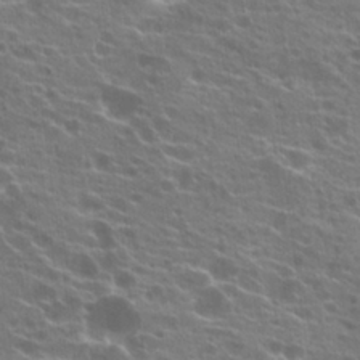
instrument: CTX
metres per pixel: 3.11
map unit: Hto
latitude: 21.8961
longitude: -40.4034
